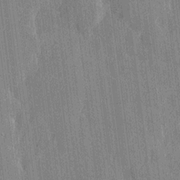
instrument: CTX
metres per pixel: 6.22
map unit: Htu
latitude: -7.3509
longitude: 176.3306
